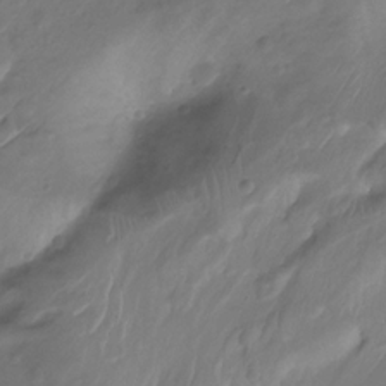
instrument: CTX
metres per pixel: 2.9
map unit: Nhu
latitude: -13.1809
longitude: -62.3468
